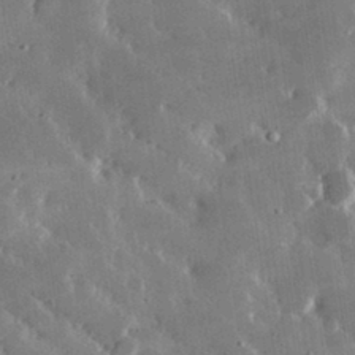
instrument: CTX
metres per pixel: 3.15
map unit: lHvf
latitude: 32.1578
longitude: -91.9150
